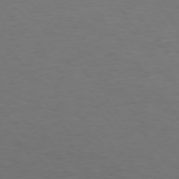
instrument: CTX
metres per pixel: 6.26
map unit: Hpe
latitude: 75.2537
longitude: -131.0459
